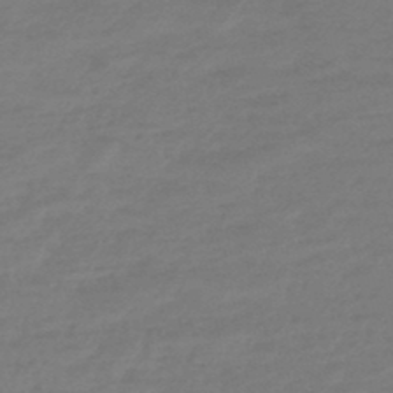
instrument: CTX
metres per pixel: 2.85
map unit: eHb
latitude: -46.1605
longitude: 84.5006
